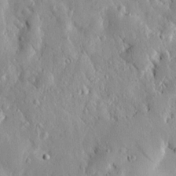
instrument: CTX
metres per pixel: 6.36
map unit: lAvf
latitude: 9.4615
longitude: 168.9730
